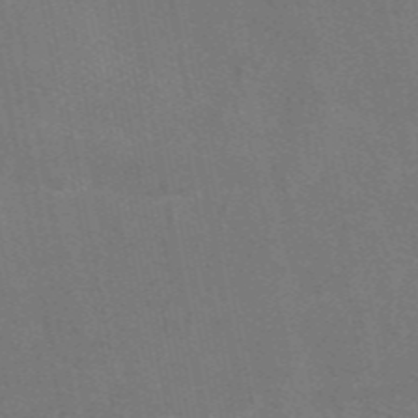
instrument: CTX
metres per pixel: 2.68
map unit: eAb
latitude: 46.8380
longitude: 116.6140
